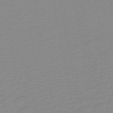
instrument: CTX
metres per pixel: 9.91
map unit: HNb
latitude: -48.3118
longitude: 59.4076
